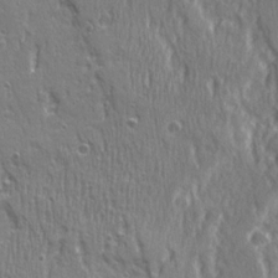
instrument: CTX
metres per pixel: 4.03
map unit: Ave
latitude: 21.9339
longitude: -134.7435
